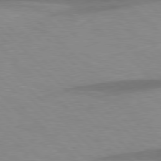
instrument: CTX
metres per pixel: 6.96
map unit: lApd
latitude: 77.7449
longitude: -59.5749
